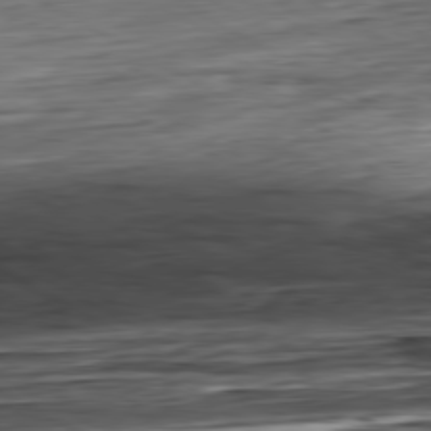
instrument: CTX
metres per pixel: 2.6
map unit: Hpe
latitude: -80.6330
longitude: 21.2187
